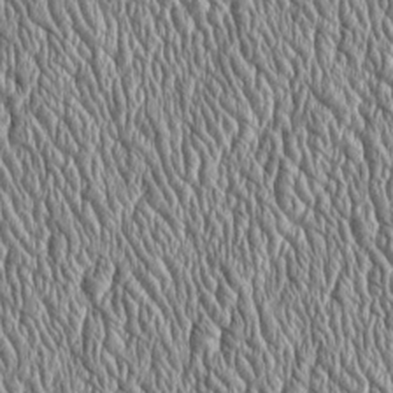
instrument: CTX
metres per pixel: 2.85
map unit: Htu
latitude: -4.1416
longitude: 158.2173
